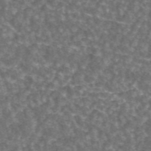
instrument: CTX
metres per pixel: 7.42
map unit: ANa
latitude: 44.6868
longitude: 29.6722
